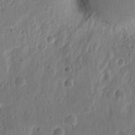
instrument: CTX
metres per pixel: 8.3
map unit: eHh
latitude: 11.8395
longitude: -73.3860
